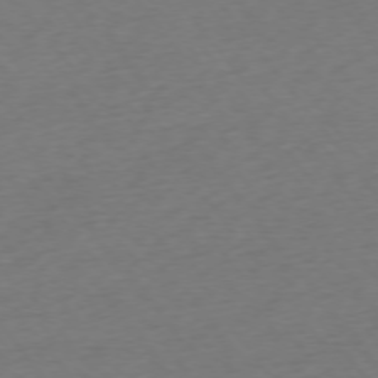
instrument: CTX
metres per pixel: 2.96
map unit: Ap
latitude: -75.1243
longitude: -71.0080
